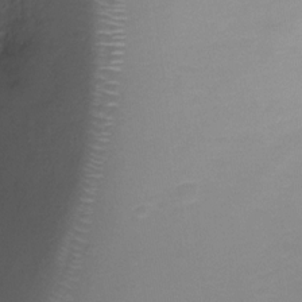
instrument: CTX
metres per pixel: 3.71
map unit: Ht
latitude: -8.6518
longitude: -20.1767
